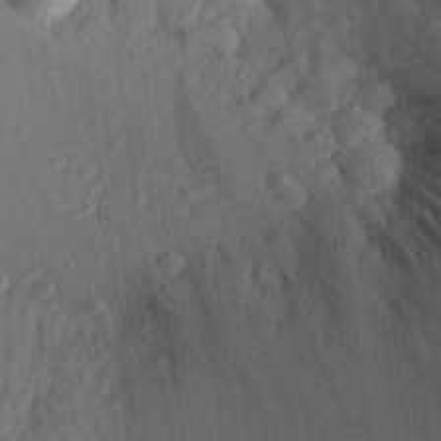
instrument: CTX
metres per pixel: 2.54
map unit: Aa
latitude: 27.6505
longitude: -141.6127
